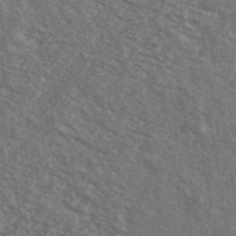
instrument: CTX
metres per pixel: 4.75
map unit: Ave
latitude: 40.2711
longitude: -109.2348
